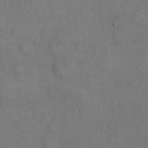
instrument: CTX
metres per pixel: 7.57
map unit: eHh
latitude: 21.4049
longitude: -59.4238
